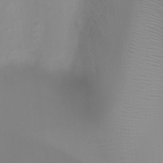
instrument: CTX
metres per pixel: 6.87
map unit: Ht
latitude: 2.9136
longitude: -22.7435
